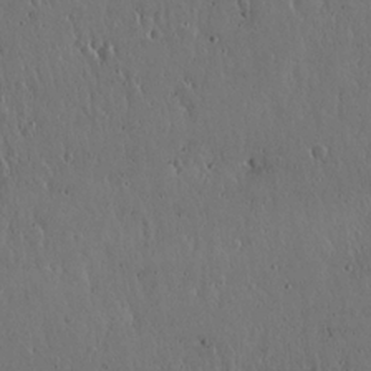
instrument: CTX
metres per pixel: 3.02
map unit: Hto
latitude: 18.2333
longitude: -59.5749
